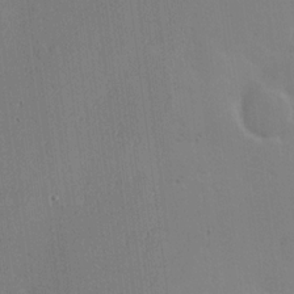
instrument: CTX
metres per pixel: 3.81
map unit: Hve
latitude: 17.9717
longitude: 149.4644
